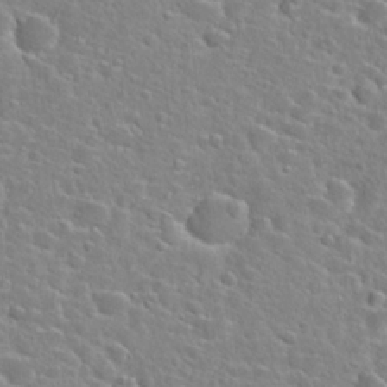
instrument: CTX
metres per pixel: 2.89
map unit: Hto
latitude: 24.4034
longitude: -46.4979
